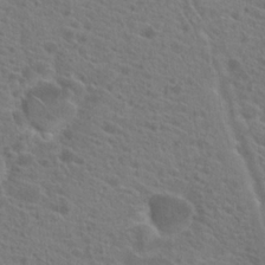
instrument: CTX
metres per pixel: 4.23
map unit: Hto
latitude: 22.0633
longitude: -39.6127
